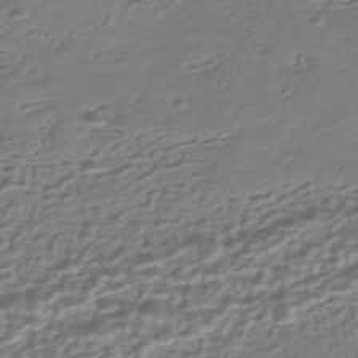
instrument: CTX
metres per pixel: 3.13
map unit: HNhu
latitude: -42.6140
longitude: 100.5006
